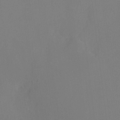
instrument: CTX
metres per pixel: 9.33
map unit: Ht
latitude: -6.3684
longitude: -20.1011
